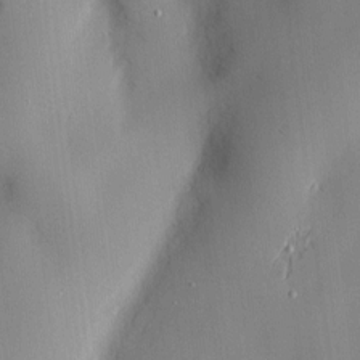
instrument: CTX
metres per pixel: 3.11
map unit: Nve
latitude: -7.1809
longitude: 175.5588
